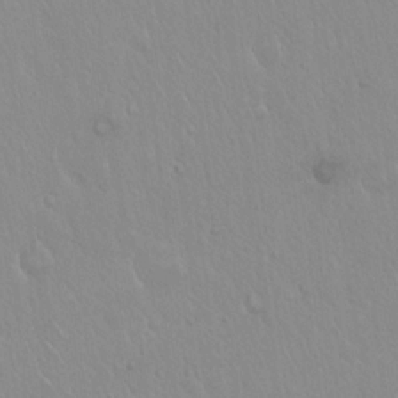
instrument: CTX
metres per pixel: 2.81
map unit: Hto
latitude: 17.2915
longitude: -57.9906
